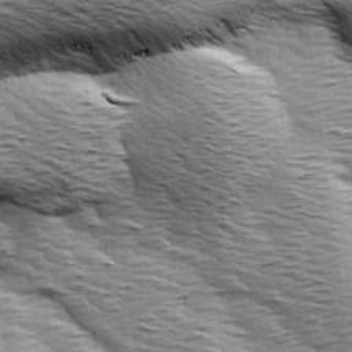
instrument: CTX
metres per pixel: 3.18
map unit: Ave
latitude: 14.4601
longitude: -104.5735
